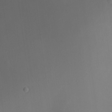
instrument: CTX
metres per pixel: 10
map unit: HNhu
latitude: 8.3656
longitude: 8.5196
